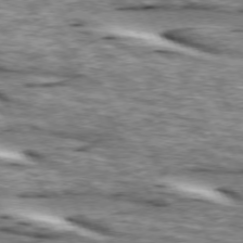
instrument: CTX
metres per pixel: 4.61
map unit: lApd
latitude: 73.6883
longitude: -55.4993
